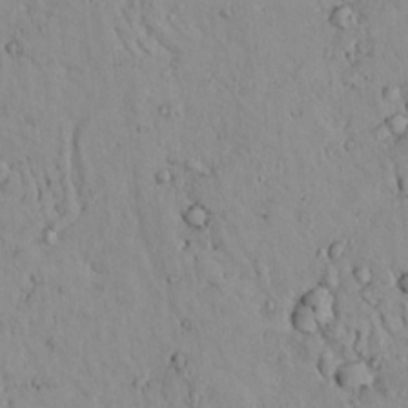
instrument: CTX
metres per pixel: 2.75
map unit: lAvf
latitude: 9.2915
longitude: 168.8030
